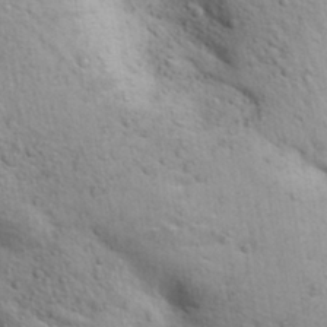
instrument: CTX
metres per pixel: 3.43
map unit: Aa
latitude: 31.0270
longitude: -147.0270
